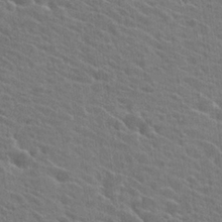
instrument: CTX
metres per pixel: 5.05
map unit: Hto
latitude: 25.1025
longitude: -41.0269
